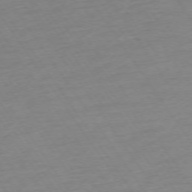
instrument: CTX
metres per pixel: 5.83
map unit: Ap
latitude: -73.9367
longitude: -81.0836
